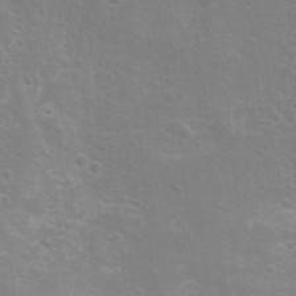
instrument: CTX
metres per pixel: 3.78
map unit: Nhu
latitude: 7.0647
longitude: -19.5938
